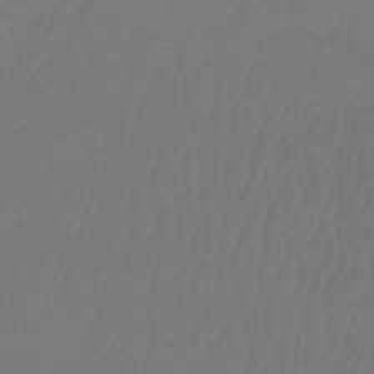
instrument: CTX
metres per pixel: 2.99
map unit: lHb
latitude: -47.9367
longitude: 61.9745
